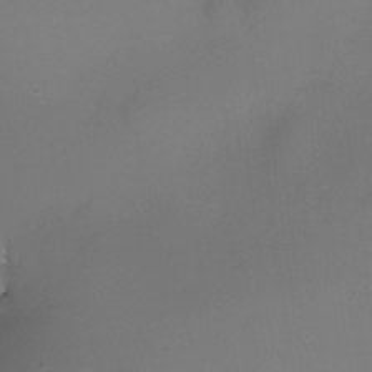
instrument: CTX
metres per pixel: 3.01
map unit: eHh
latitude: -23.3699
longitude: 14.7464
